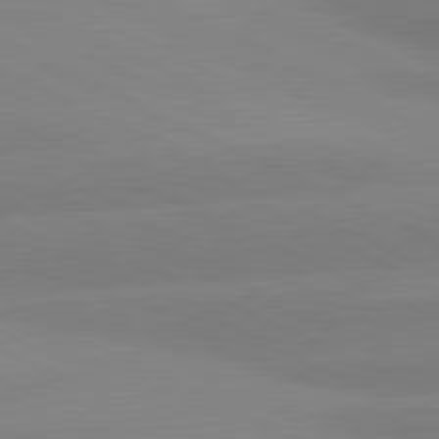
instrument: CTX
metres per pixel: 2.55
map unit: lApd
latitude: 81.2159
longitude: -151.5938
